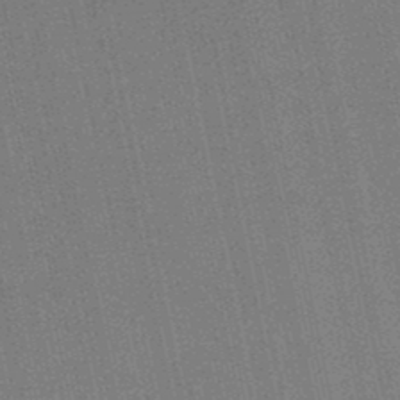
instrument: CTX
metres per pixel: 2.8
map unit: HNb
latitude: -49.1431
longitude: 59.9178
